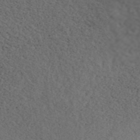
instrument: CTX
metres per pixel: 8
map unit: ANa
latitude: 42.6113
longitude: 52.1227
